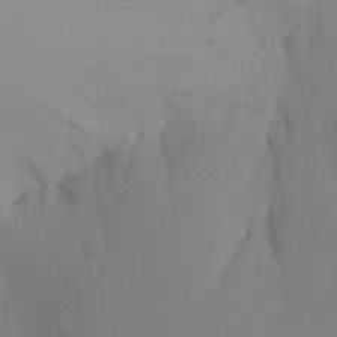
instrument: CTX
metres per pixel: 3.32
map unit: Ht
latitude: -8.9542
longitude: -33.2348
